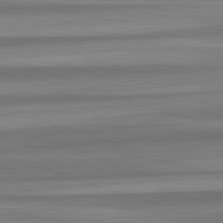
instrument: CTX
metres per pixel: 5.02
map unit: lApd
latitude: 82.6112
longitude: 179.0108
